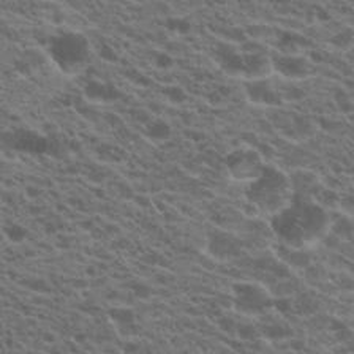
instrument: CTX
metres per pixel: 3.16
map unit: Hto
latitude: 21.1214
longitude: -38.6490
